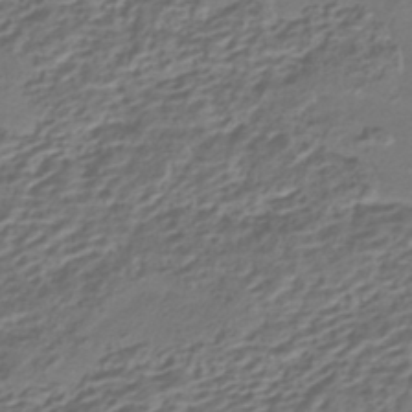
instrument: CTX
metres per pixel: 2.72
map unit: HNhu
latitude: -42.2172
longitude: 106.9542
